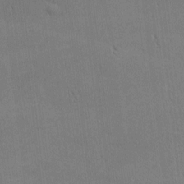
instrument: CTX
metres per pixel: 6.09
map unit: Nhu
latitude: 0.8569
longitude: -78.8380
